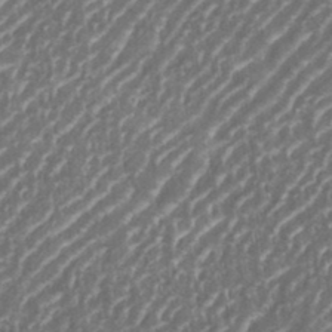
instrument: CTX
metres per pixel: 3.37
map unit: eHh
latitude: 35.6694
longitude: -134.4223
